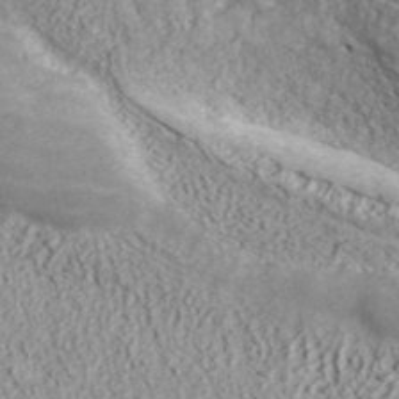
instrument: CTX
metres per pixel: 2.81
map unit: ANa
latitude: 41.3670
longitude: 30.6707
